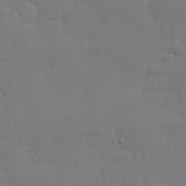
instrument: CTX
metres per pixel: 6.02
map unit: lHvf
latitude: 23.8394
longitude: 141.1431
